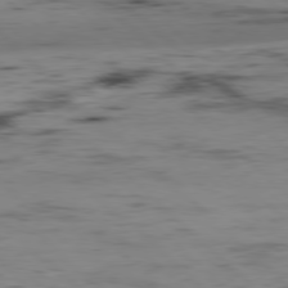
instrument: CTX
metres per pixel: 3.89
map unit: Hpe
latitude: -79.3320
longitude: 8.9353
